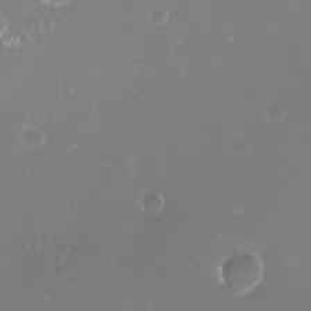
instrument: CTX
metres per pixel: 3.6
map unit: Nve
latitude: -18.4251
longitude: -60.1200
